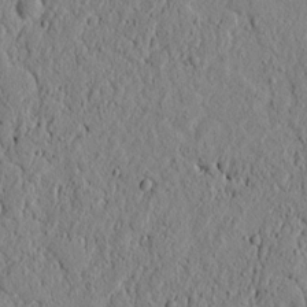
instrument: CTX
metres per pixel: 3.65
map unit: lAvf
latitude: 6.0822
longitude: 165.8423
